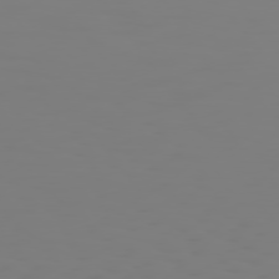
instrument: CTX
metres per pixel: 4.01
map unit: Hpe
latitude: 74.9325
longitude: -126.7813
